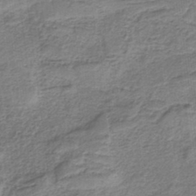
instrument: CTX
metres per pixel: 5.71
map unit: HNb
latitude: -35.9367
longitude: 55.6155
